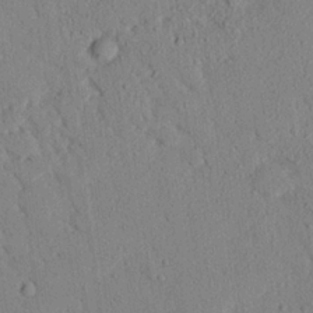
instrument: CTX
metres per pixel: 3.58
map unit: eHh
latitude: 25.4804
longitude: -80.1956
